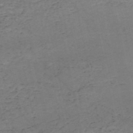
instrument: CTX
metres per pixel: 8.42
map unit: HNb
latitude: -50.7463
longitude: -51.6882
